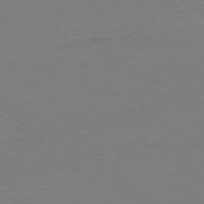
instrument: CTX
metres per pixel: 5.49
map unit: Ap
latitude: -78.3117
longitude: -95.3293
